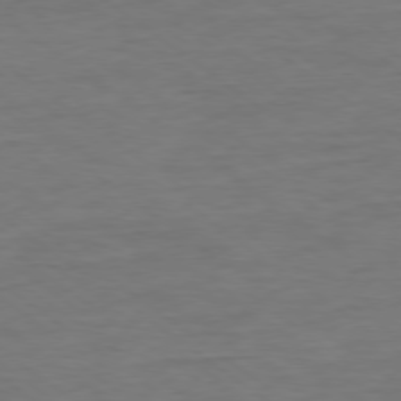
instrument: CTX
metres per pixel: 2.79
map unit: Ap
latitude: -79.0486
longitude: -88.9136
